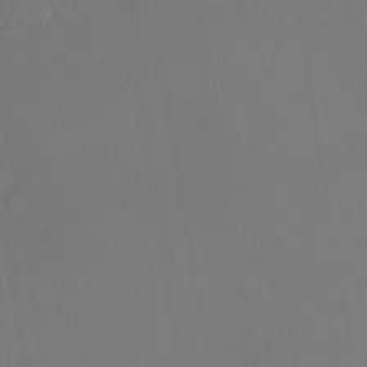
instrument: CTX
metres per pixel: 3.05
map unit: Nhu
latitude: -13.5021
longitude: -51.8394
